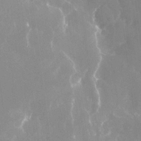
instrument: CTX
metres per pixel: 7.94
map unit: Nhu
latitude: -22.6330
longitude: -72.5168
